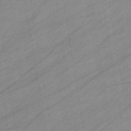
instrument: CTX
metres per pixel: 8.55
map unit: eHb
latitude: -39.4832
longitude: 82.0661
